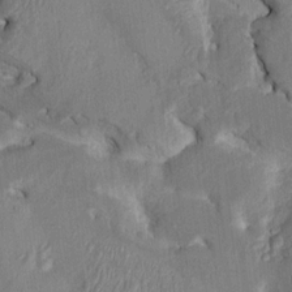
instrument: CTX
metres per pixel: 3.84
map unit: HNhu
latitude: 6.1956
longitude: -6.5168
